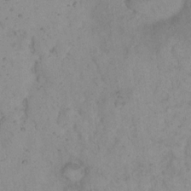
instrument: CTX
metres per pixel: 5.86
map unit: eHh
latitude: 16.2334
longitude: -63.7639
